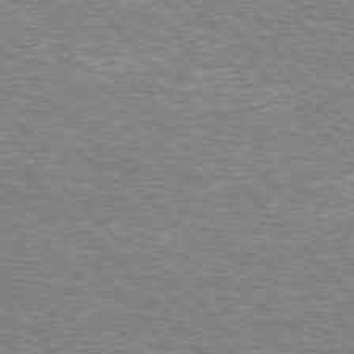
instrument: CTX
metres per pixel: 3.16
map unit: Hpe
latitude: 76.7246
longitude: -151.4048
